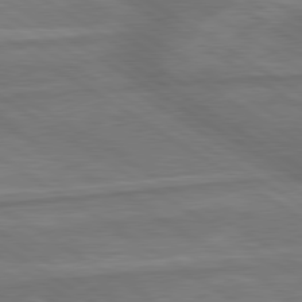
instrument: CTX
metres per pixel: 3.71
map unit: lApd
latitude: 79.8773
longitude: -172.2333
